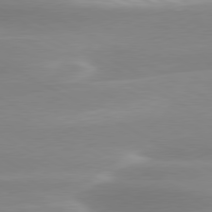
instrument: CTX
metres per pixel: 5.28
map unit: lApd
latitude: 79.5182
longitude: -115.0836
